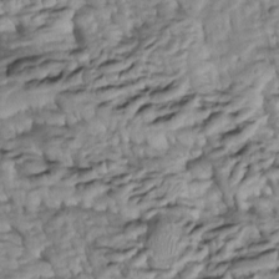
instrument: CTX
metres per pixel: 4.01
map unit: Htu
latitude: -5.5399
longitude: 154.3873
